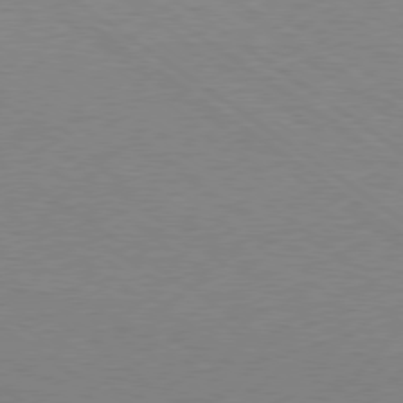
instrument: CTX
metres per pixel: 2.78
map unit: Ap
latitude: -79.6721
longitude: -53.9717
